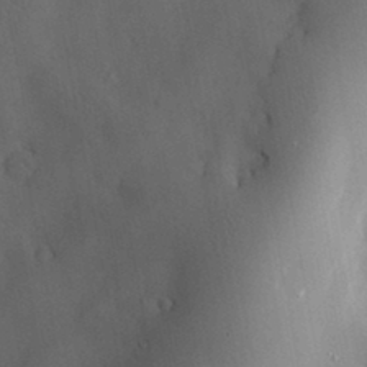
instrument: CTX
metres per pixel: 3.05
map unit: Nve
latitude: -7.9745
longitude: 174.7841
